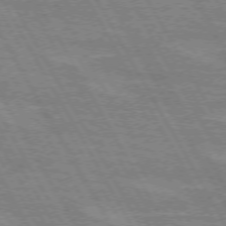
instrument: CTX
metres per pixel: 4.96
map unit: lApd
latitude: 72.3090
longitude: -55.4804
